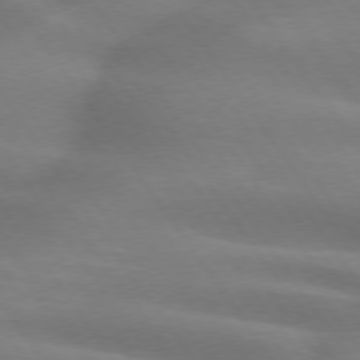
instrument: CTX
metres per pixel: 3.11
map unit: lApd
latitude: 74.7624
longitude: -59.2537
